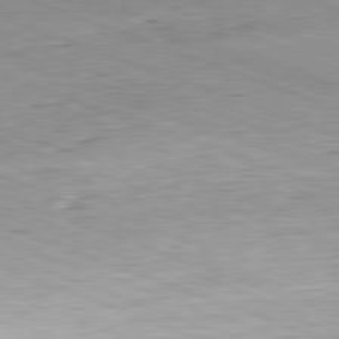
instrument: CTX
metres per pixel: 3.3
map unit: Hpe
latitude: -82.1417
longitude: 13.5588
